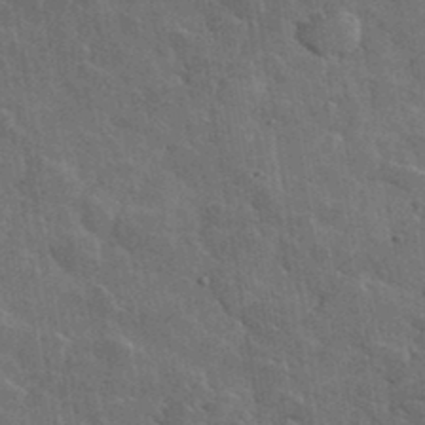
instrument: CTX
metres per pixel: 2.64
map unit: lHvf
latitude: 36.8002
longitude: -90.2523
